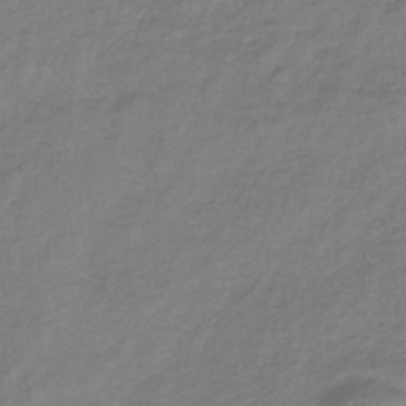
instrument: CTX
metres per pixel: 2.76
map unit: lHb
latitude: -38.5763
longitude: 72.1606
